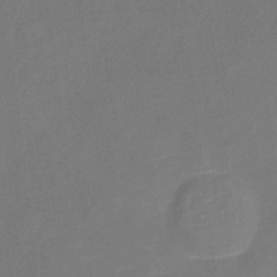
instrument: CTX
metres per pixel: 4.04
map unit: Nhu
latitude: -17.5588
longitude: -56.4978
